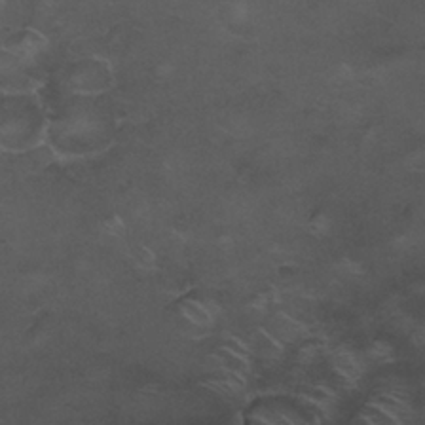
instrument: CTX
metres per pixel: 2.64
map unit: Nhu
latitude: 26.1200
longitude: -53.7450
